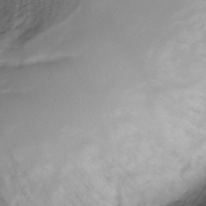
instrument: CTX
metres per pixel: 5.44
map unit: Nhe
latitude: -35.3888
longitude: -131.0270
